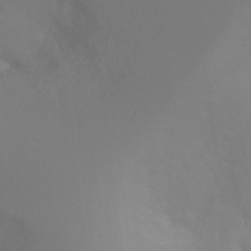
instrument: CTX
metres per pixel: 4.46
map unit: Ht
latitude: -10.0283
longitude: -32.5168
